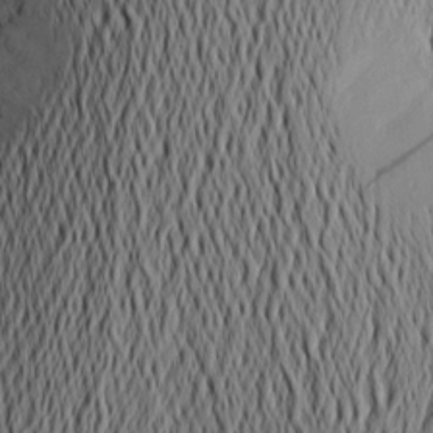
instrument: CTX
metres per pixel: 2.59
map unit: Aa
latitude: 20.1200
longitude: -145.1781
